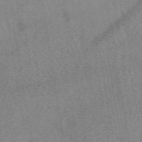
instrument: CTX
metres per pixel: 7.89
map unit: eAb
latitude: 49.0269
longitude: 111.1242
